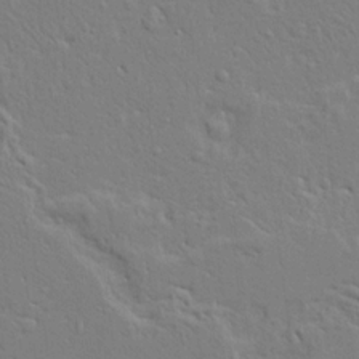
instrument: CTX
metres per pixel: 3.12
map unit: Ave
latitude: 17.0647
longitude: -141.4048
